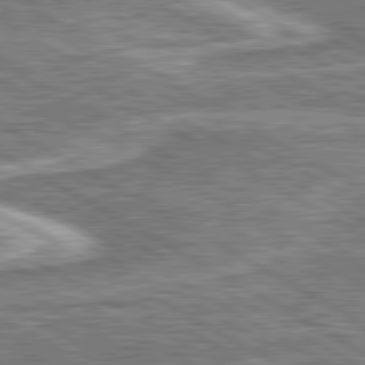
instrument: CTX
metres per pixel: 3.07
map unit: lApd
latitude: 80.6679
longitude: 172.1417
